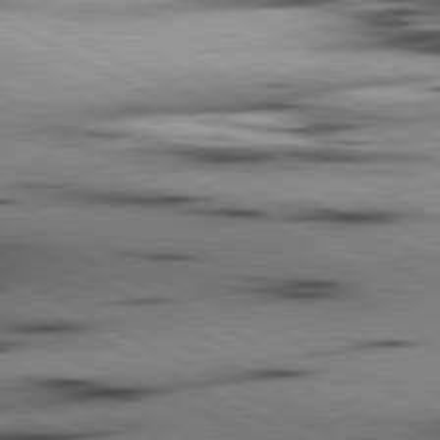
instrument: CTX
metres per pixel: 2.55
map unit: lApd
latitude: 80.4979
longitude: 156.7463
